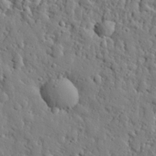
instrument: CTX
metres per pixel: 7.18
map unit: eHh
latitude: 26.6491
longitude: -78.1389
